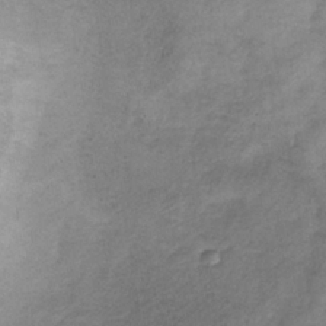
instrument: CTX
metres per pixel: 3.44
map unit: HNb
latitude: -32.8597
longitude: 58.3117
